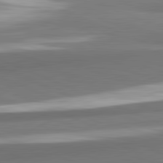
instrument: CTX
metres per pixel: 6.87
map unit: lApd
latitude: 82.1766
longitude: 153.7855
